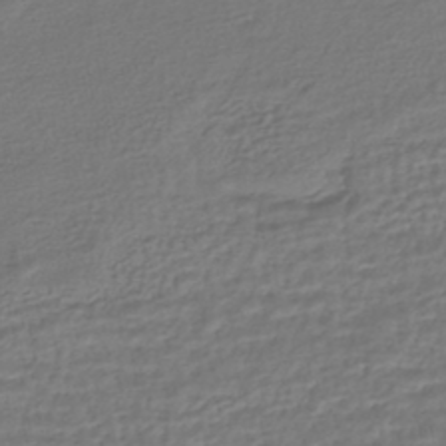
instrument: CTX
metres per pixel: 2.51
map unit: HNhu
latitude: -45.4832
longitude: 103.0864
